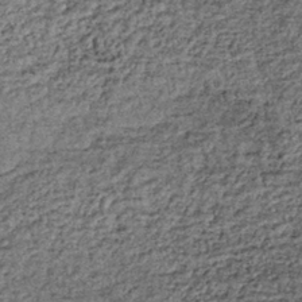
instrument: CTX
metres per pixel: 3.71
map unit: lHb
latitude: -38.9352
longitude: 65.6155
